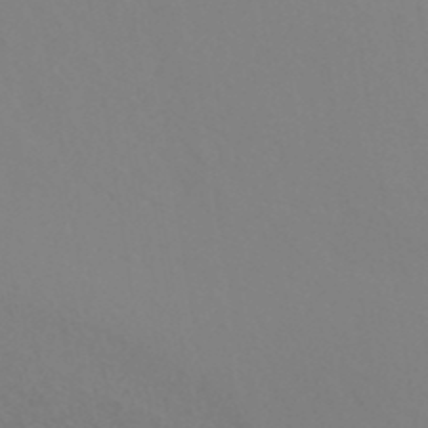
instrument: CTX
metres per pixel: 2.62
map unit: ANa
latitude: 40.7057
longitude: 22.4251
